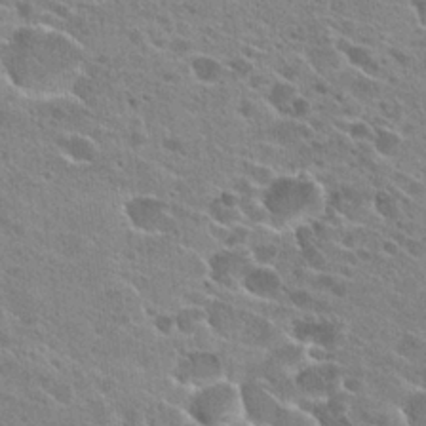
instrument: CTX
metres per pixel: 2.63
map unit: Hto
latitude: 23.6127
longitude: -42.7813
